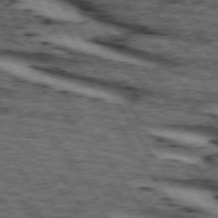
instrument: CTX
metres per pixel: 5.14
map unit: lApd
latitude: 74.0822
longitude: -72.9136
